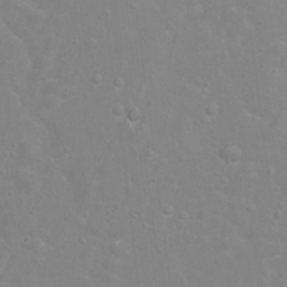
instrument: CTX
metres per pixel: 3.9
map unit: Hto
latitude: -5.1431
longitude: -35.4426
